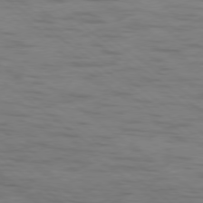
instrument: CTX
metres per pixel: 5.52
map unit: Hpe
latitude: -79.0297
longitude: -22.9325
